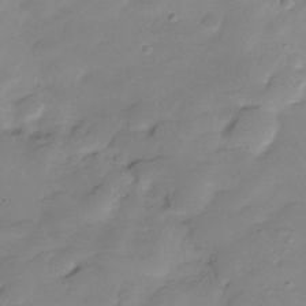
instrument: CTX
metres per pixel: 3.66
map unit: Hve
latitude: -29.2565
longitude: 91.0487
